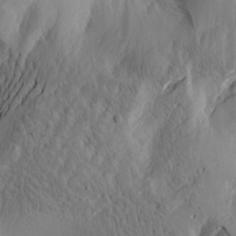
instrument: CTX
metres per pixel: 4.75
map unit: Htu
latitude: -2.9730
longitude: -177.0647
